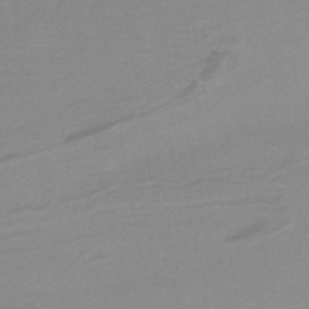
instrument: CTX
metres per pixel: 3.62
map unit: eAb
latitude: -40.0661
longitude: 52.2550
